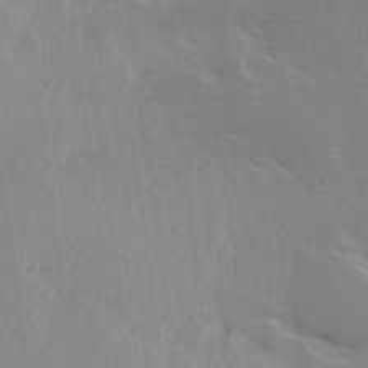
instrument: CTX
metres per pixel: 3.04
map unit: Hve
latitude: 19.2537
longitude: 149.3132
